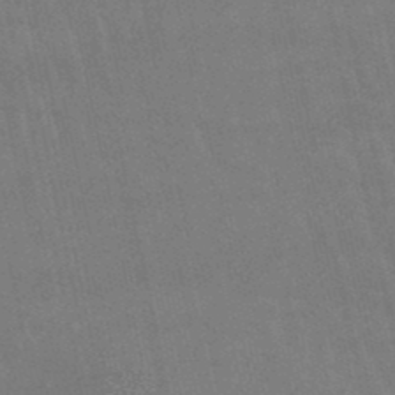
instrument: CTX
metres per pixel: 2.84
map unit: lHb
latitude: -48.5196
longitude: 72.5951
